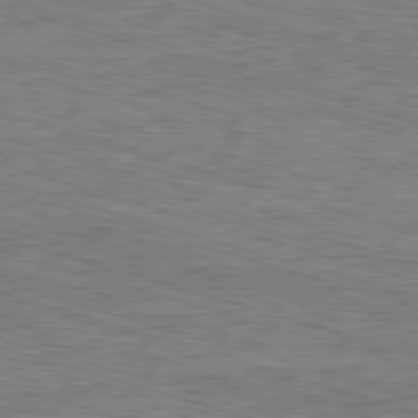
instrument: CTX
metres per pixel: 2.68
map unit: Ap
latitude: -82.0850
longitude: -70.4412
